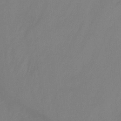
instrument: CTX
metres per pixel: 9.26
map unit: Ht
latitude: -15.0109
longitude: -56.4223
